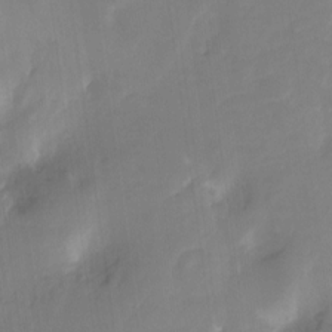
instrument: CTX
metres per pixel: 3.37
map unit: Hto
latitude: -8.7085
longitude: -46.8191
